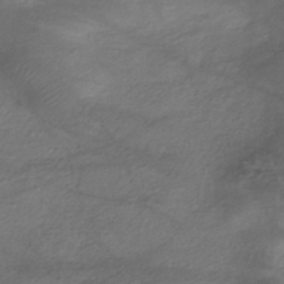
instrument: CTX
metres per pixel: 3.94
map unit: eHh
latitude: -42.5006
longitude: 117.5210
